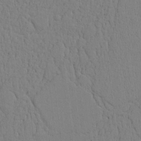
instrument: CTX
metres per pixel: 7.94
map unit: Htu
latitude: 0.1200
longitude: 171.9178
